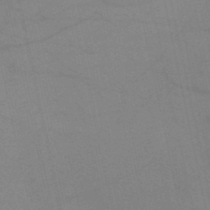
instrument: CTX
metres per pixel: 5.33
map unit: HNb
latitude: -53.1242
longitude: -47.3671
